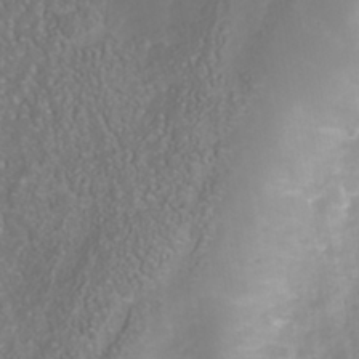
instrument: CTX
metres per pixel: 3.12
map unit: Nhu
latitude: -40.8975
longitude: -83.2914
